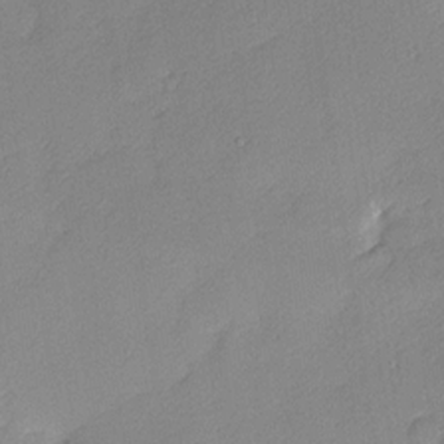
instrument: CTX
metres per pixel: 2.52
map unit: Nhu
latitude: 1.6882
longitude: -75.4615
